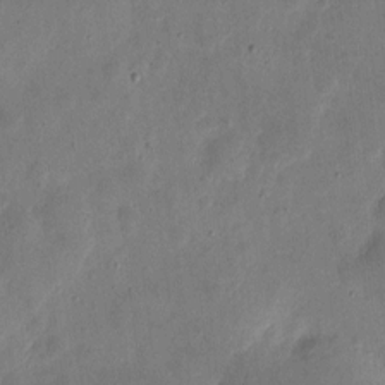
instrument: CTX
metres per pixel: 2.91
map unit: eHh
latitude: 5.4048
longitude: -71.4804
